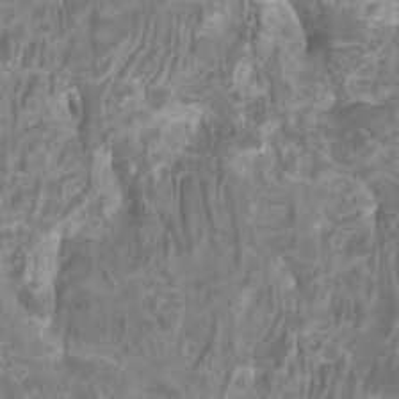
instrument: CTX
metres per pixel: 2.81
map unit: Htu
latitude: -10.6707
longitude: -74.9514
